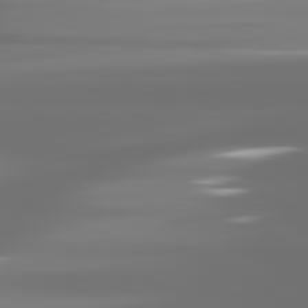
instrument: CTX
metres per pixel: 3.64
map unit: lApd
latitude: 81.5182
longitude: -136.5357
